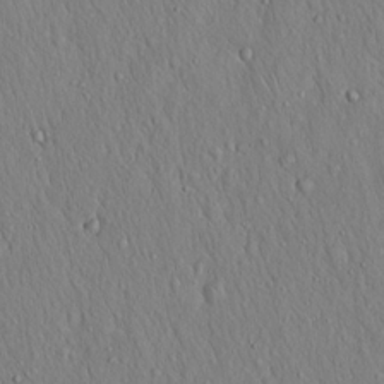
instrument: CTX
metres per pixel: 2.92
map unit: Hto
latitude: 16.3845
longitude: -58.1389
